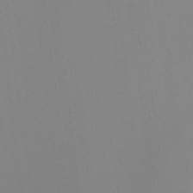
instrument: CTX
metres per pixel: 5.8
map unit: Ht
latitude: -13.5588
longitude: -50.3089
